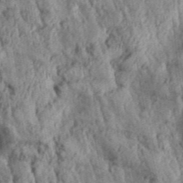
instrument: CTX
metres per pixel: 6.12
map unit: Aa
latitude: 30.3845
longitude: -137.2159
